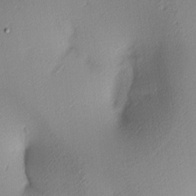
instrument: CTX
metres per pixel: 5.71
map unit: lAa
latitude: 3.9906
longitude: -116.0255
